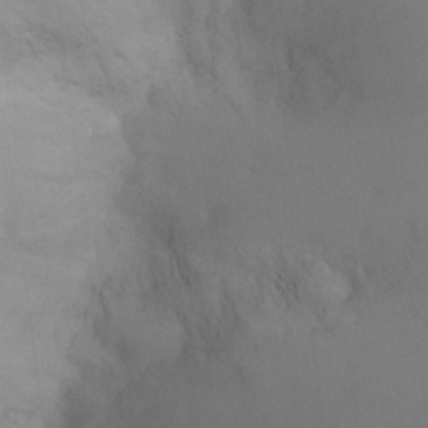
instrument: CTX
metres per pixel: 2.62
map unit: Ht
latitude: -10.2362
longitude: -33.4237
